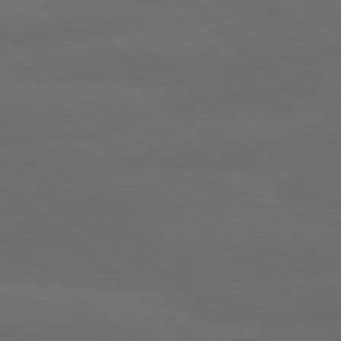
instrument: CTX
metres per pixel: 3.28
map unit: lApd
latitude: 78.0633
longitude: -56.6490
